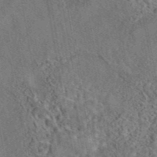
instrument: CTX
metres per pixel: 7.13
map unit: eAb
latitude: 43.9528
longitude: 115.3698
